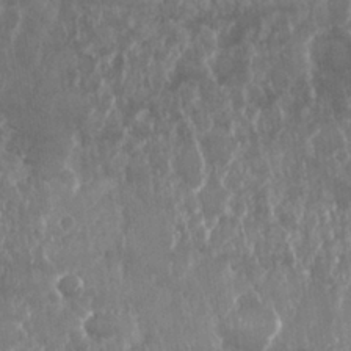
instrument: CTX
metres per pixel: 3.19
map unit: Nhu
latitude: 25.0458
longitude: -60.8947
